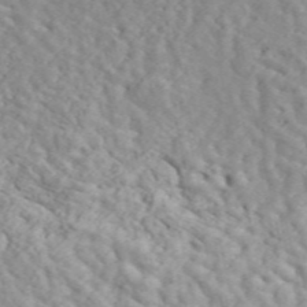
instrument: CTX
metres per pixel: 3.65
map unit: ANa
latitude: 49.1403
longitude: -81.6127
